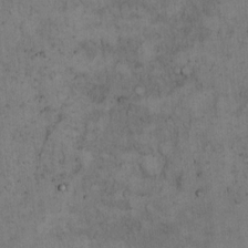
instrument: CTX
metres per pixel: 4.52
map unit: Hto
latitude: 8.8569
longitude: -58.0633
